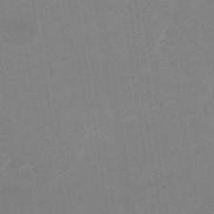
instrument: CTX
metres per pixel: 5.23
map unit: HNb
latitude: -54.2173
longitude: -48.9136
